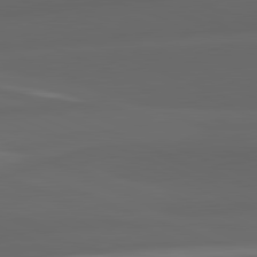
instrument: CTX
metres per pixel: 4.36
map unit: lApd
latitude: 82.2144
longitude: -171.0269
